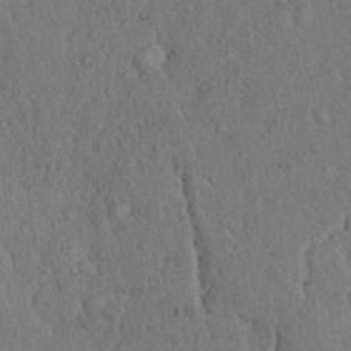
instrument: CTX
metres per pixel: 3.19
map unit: eHh
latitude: 18.2522
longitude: -62.1956
